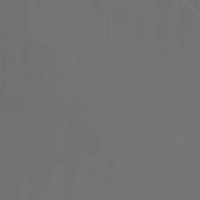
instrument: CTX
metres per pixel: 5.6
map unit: Nhu
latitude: -8.2361
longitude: -52.4979
